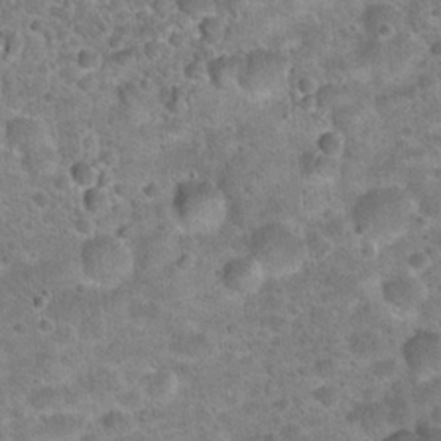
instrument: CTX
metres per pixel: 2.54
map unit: Hto
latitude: 21.9150
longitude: -49.6127
